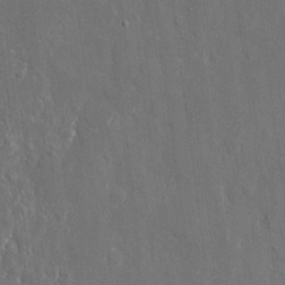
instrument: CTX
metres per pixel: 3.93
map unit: eHh
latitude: 10.7435
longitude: -70.6112
